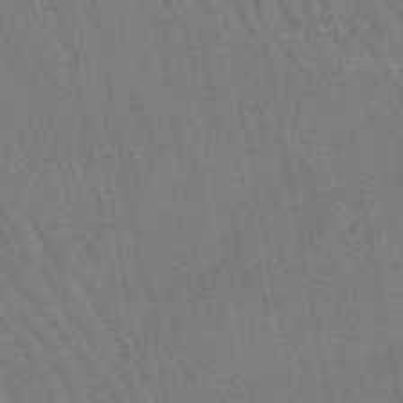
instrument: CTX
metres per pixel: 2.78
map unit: lHb
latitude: -46.8408
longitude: 76.9164
